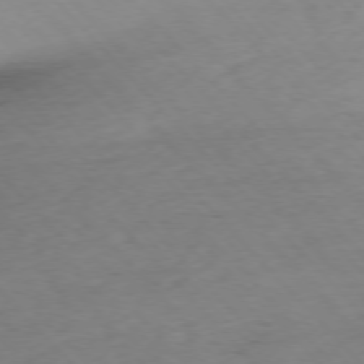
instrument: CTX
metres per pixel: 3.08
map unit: Ap
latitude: -76.5007
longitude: -80.5168
